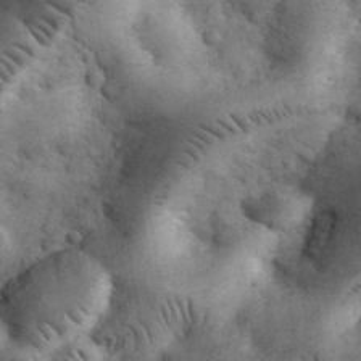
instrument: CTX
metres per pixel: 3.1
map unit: eHh
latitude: 33.2159
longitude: -68.0822
